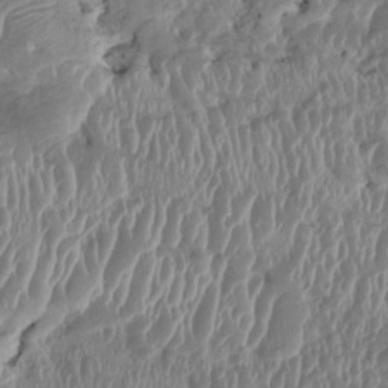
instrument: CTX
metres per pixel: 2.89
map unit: HNhu
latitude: 2.6490
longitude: -5.9906
